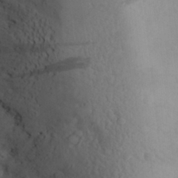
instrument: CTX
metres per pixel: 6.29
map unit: Aa
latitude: 24.8757
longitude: -146.8191
